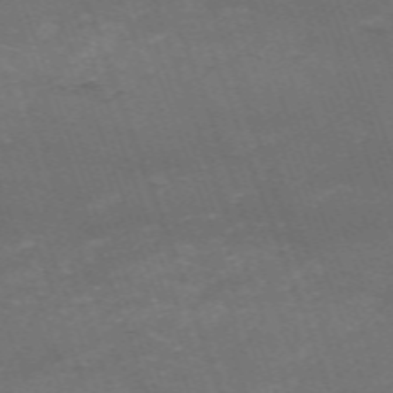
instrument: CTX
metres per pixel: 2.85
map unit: HNb
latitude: -54.3495
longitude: -36.4412
